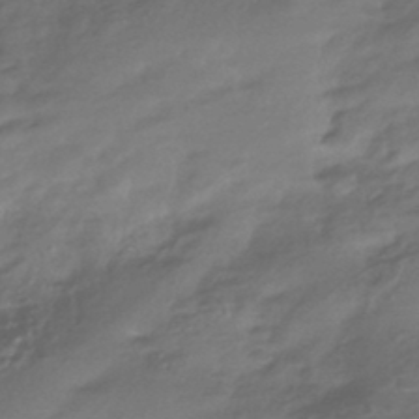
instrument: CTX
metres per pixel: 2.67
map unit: HNhu
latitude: -42.9352
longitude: 94.8974
